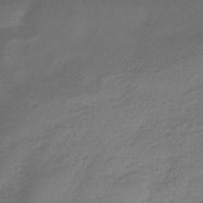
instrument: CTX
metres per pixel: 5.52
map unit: eHb
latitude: -37.3698
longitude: 81.1431
